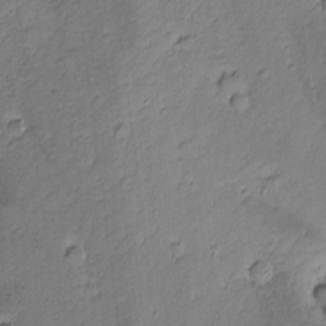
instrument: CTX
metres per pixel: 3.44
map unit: Nhu
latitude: -6.5762
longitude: -152.8569
